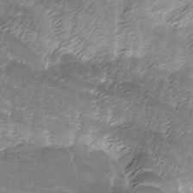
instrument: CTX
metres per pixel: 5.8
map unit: Ave
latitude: -8.1795
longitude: -123.2726
